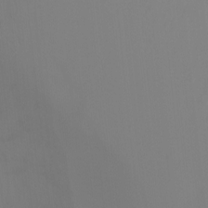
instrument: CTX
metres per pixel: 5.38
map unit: Ht
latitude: -10.3306
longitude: -46.2712
